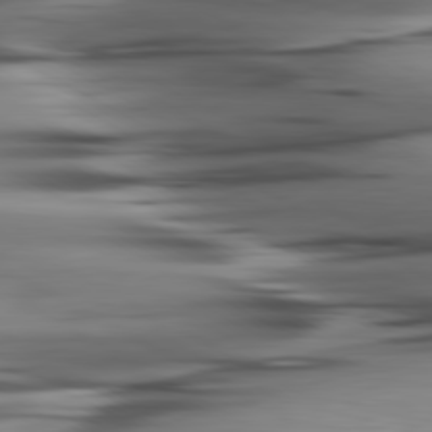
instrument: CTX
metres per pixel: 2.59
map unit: lApd
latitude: 80.5168
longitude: -122.9703
